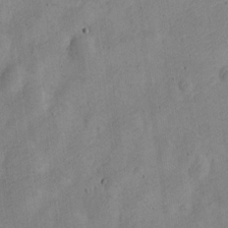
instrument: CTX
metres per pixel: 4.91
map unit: Nve
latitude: -24.2361
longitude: 107.1620
